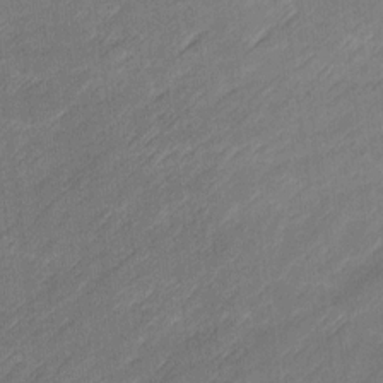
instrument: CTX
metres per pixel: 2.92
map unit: Ave
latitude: 16.4979
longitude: -136.1956
